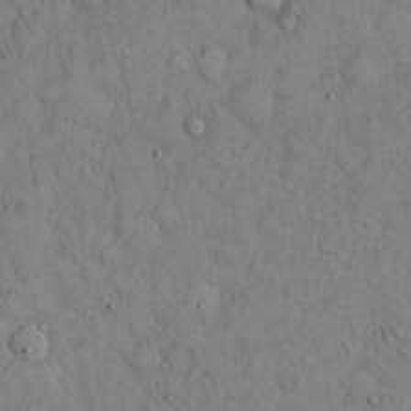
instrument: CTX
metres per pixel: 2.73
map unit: Hto
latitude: 14.1200
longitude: -58.3845
